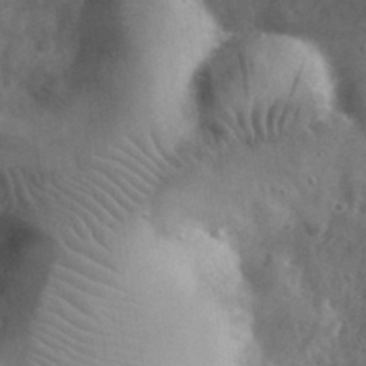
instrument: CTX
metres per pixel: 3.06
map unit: eHh
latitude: 32.1200
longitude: -72.4601
